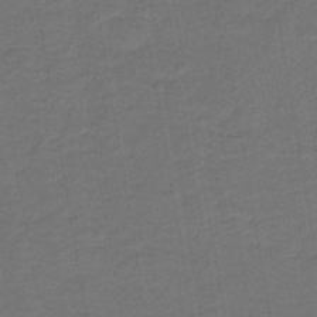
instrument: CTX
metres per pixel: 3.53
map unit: HNb
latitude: -43.3698
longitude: 51.5399
